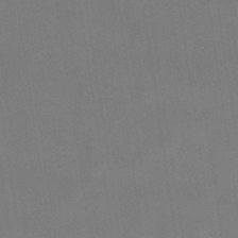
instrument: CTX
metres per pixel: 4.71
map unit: lHb
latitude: -47.4265
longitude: 67.2754
